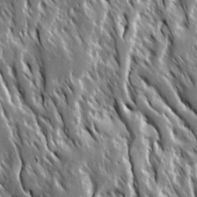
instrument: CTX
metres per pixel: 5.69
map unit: Ave
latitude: 15.1970
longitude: -132.9892
